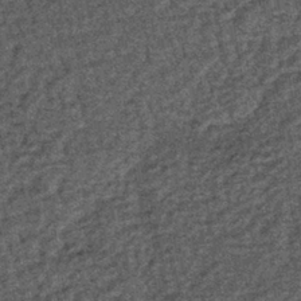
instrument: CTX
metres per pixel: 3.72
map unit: lHb
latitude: -39.6155
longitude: 65.8800
